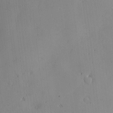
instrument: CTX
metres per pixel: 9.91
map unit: Nve
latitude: -8.7463
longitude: 173.4832
